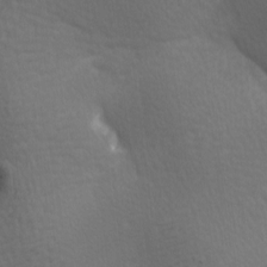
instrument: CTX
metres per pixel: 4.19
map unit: lAa
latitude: -9.6722
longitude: -125.8205
